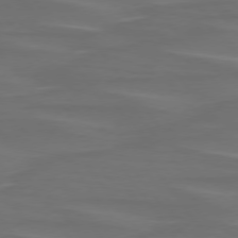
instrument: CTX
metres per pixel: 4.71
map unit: lApd
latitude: 74.9892
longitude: -79.6127
